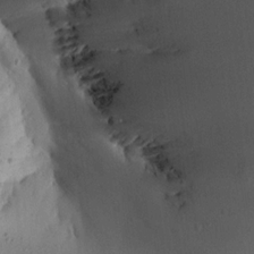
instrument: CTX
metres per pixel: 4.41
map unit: Aa
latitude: 15.3104
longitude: -142.6680
